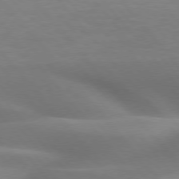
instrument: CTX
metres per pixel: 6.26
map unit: lApd
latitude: 75.9906
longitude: -60.8191
